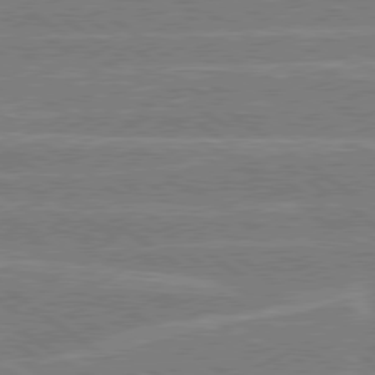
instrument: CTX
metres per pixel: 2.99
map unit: Hpe
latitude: 79.1026
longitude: -130.4601
